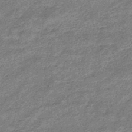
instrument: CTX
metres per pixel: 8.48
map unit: eHb
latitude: -45.3132
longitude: 88.7652
